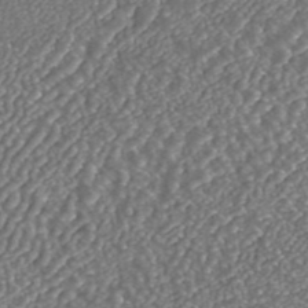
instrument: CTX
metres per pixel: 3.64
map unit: ANa
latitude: 42.9703
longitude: 24.9919
